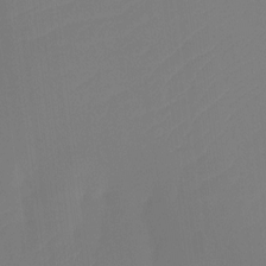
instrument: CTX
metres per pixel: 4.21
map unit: Htu
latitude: -14.6519
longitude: -48.2900
